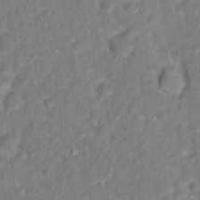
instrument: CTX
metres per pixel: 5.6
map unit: Hto
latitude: 13.9528
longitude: -37.7450
